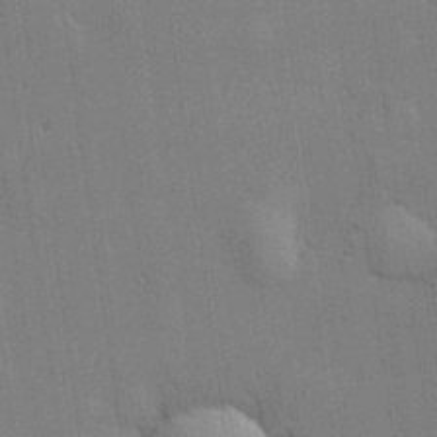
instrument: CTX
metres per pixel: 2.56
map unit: lHvf
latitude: 21.1781
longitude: 142.9541
